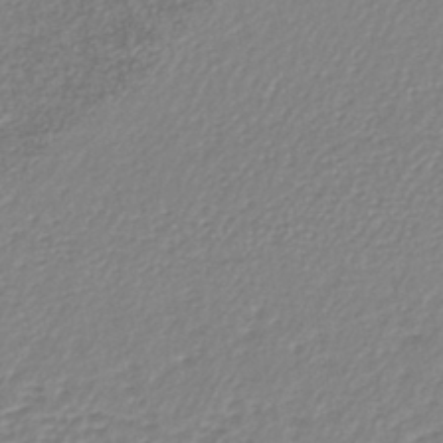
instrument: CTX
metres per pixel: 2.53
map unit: lHb
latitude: -41.3321
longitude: 61.9178
